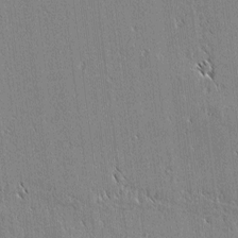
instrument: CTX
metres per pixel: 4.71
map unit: lAvf
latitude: 1.9906
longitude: -106.7813
